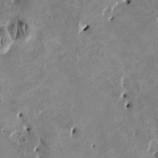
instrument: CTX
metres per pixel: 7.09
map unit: HNhu
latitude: 2.4601
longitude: -4.5924
